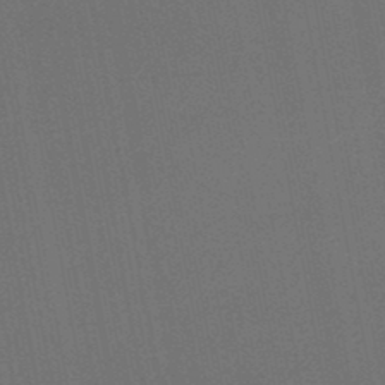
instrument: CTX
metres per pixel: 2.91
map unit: lHb
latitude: -47.2754
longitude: 70.7274
